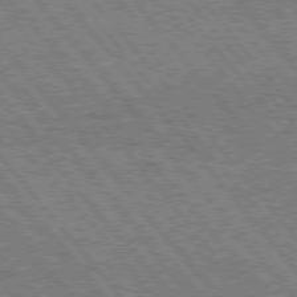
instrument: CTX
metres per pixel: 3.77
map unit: Hpe
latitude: 75.4615
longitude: -140.3089
